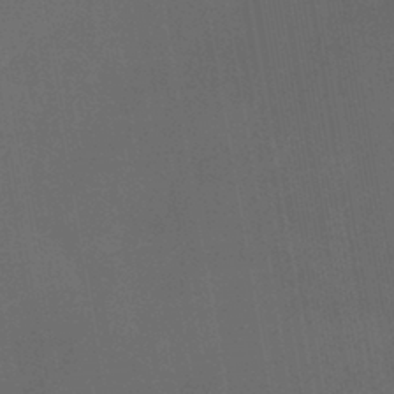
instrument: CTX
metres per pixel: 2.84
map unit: lHb
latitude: -41.9367
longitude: 78.3684
